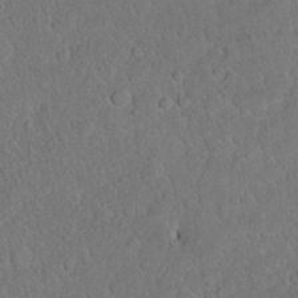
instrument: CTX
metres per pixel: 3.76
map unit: eHh
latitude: 19.3103
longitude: -62.6113
